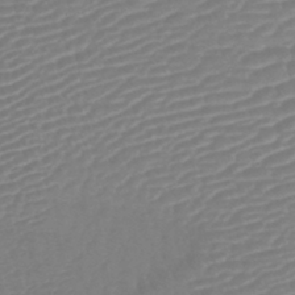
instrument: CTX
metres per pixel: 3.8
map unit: lHb
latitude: -42.1983
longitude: 77.1242
